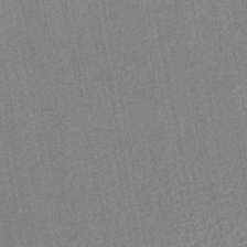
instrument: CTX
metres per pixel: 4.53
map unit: HNhu
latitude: -47.1620
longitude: 99.0864
